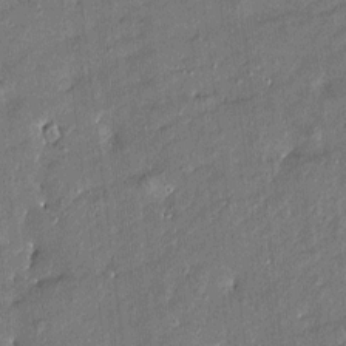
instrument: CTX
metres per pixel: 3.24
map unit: Htu
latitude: -8.1606
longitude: 176.8786
